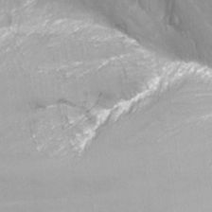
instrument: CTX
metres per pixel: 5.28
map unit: Nhu
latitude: -9.5777
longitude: -78.1011
